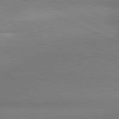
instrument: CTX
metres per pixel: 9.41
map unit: lApd
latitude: 80.8569
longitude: 166.5196
